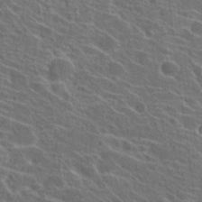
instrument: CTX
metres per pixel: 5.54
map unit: Hto
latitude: 23.4804
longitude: -38.8947
